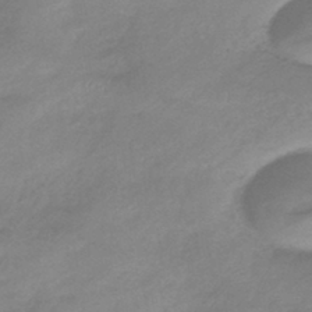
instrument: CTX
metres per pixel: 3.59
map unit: eHb
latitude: -41.2187
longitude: 84.1605
